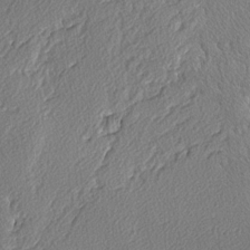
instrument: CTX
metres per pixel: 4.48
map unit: lAvf
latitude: -3.7477
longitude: -108.8002
